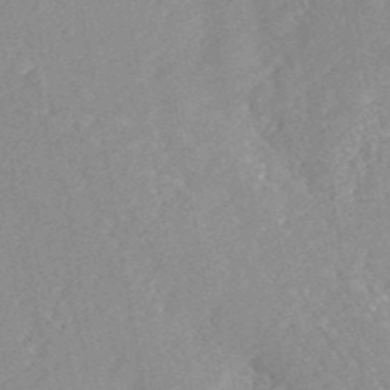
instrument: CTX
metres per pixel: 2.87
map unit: eAb
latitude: 42.5546
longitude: 106.3307
